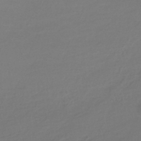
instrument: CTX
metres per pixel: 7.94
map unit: eHh
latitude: -39.2943
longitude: -26.2523
